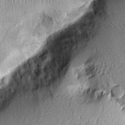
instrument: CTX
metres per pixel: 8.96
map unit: Aa
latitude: 9.8583
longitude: -128.9325
